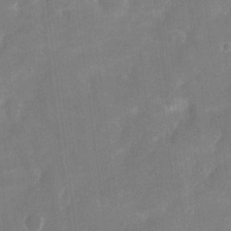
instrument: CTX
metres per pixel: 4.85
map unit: eHh
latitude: 13.4616
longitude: -71.8583
